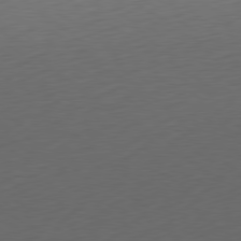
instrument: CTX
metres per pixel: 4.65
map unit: Ap
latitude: -80.1984
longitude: -69.4616
